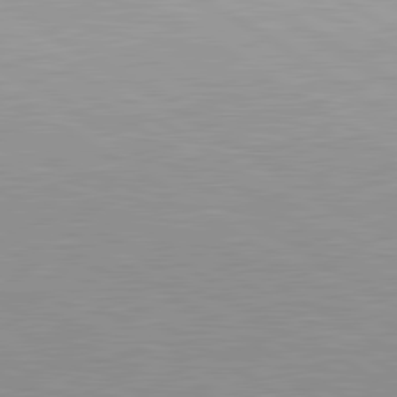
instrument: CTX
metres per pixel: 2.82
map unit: lApd
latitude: 81.2348
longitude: 161.1809
